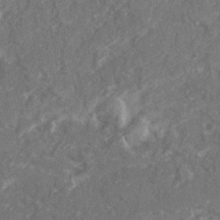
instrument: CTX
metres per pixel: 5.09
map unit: Ave
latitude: 20.1200
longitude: -130.1767
